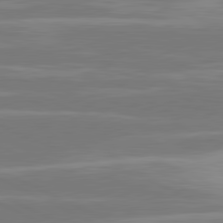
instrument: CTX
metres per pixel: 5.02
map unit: lApd
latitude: 81.1592
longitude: -129.8772
